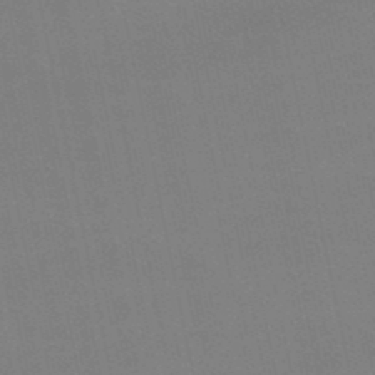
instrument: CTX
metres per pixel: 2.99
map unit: lHb
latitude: -49.8801
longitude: 71.0864
